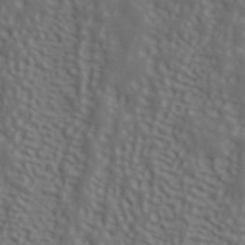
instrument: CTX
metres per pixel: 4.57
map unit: ANa
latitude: 40.8569
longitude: 53.7477
